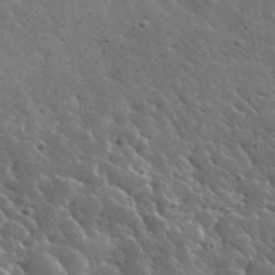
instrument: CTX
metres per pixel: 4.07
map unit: lHvf
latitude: 36.1767
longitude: -88.5546
